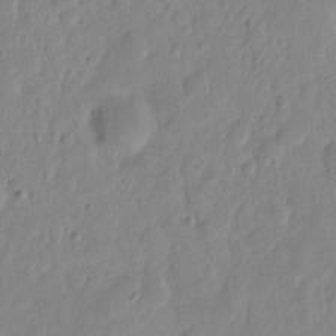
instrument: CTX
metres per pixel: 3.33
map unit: eHh
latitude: 7.4804
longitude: -71.6127
